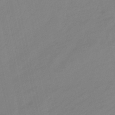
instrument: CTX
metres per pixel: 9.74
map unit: lHb
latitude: -48.8408
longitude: 76.0283
